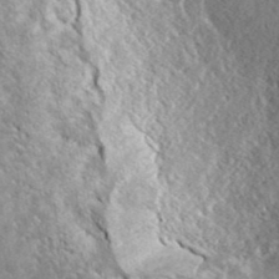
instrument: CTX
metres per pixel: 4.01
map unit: ANa
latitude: 41.5560
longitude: -86.4223
